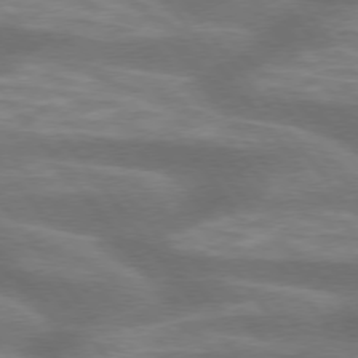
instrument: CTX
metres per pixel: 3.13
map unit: lApd
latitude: 75.2726
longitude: -57.6504
